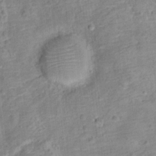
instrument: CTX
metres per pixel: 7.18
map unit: Hto
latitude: 13.1970
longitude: -38.6301
